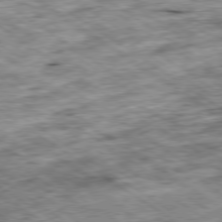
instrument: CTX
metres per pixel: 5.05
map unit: Ap
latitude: -79.7666
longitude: -75.4993
